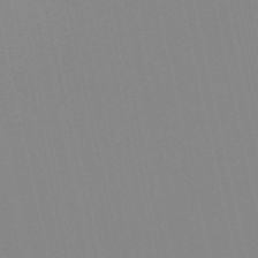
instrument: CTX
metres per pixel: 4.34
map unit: HNb
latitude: -52.9163
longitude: -36.6680
